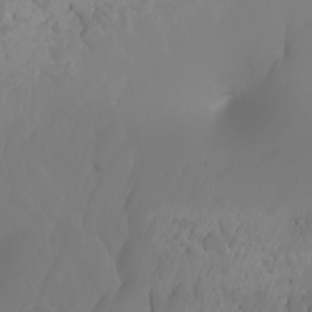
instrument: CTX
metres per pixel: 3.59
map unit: Nhu
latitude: -7.2187
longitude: -83.0269
